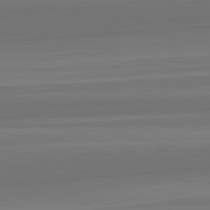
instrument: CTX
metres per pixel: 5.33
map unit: lApd
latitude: 82.7624
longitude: 168.6518
